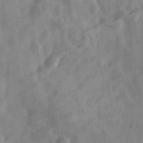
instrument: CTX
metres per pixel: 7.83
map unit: Ave
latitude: 19.0269
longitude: -131.7450
